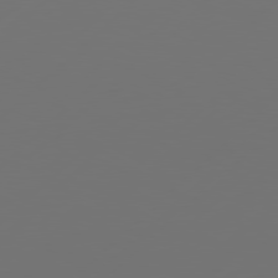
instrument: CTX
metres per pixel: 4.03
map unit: Hpe
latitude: 78.1389
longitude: 173.2187
